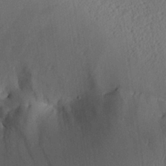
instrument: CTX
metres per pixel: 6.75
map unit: Aa
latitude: 27.0081
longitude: -136.5168
